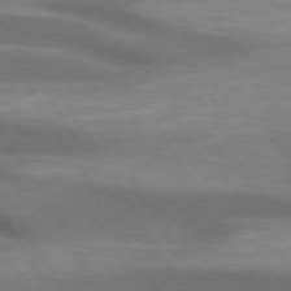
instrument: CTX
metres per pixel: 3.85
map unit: lApd
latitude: 73.9151
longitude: -51.5560
